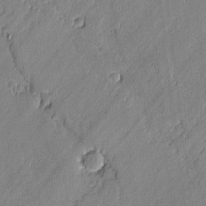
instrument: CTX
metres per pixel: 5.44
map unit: lAvf
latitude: -0.5385
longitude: -106.5924
